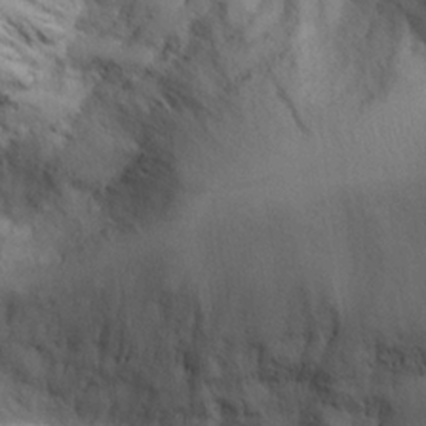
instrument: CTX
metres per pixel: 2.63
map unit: Aa
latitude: 25.4993
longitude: -132.2145
